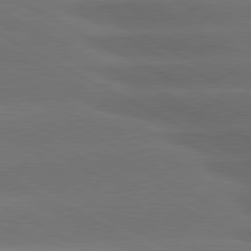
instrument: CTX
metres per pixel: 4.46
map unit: lApd
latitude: 80.9514
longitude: -147.2915
